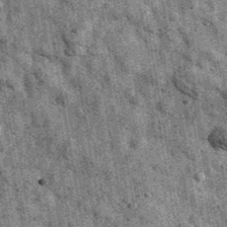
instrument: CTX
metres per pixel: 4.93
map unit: Ave
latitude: 40.5168
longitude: -106.7813
